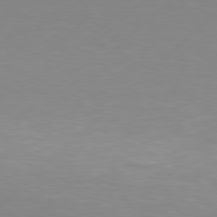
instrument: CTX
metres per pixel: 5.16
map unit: Hpe
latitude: 78.2334
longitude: -127.3671
